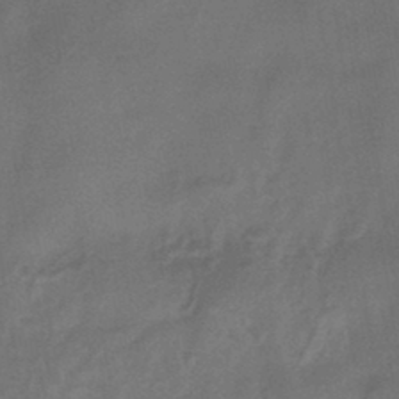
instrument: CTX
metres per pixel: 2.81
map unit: HNhu
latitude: -42.8596
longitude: 90.0094
